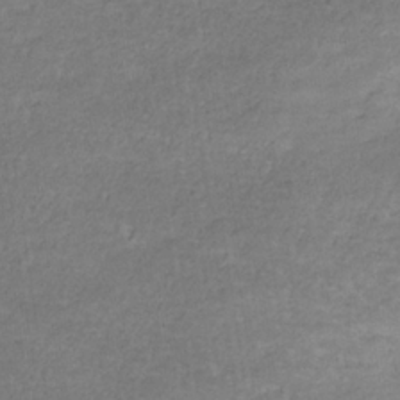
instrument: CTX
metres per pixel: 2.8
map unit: eHb
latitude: -32.2740
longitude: 68.7463
